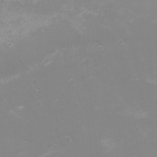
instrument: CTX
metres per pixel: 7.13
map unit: eHh
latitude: -4.3495
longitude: -75.2159
